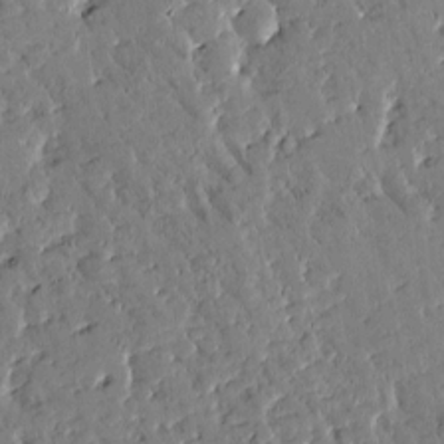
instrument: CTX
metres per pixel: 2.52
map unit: Htu
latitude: -2.1227
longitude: 175.3320
